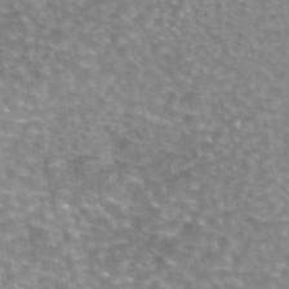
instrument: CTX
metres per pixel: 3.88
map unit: eAb
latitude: 44.8191
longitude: 105.7477
